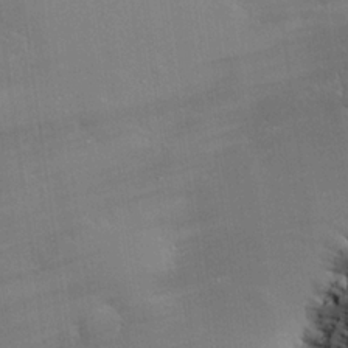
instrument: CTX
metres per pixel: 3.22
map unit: eHh
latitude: 24.6868
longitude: -90.4223
